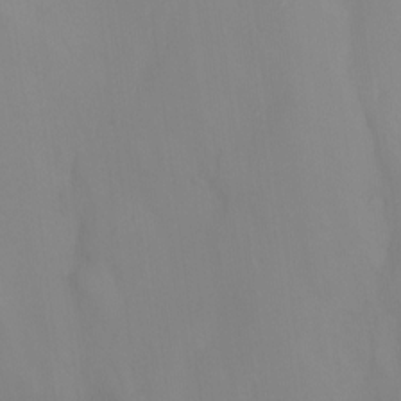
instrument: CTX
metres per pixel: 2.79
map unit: Nhu
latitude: -15.6344
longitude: -52.3467
